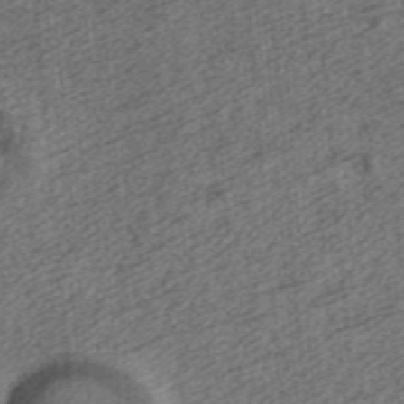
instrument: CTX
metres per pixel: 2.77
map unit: ANa
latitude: 36.4979
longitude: 14.8975
